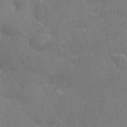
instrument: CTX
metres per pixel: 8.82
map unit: Nhu
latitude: -9.2754
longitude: -43.0647
